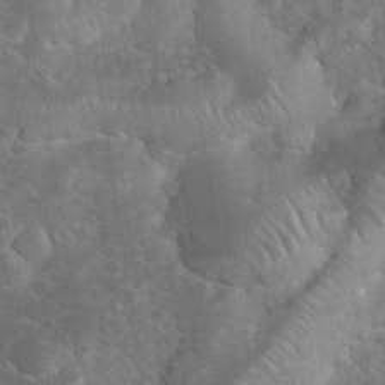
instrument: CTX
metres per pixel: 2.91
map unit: eHh
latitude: 33.5371
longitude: -66.0822
